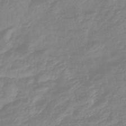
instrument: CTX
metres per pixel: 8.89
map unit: eHb
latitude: -44.2928
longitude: 81.1809
